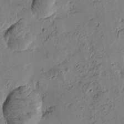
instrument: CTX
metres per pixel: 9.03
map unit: Htu
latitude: -1.9367
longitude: -176.0255
